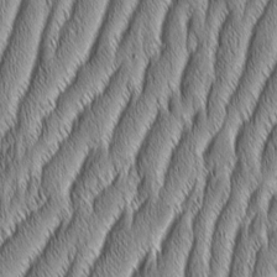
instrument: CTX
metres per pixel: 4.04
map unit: Aa
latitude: 7.1214
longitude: -131.2159
